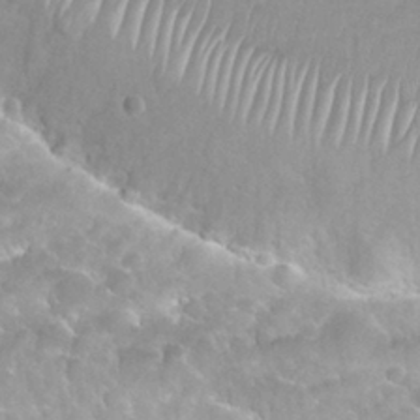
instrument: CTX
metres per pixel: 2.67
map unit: Nhu
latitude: 27.1592
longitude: -53.8772
